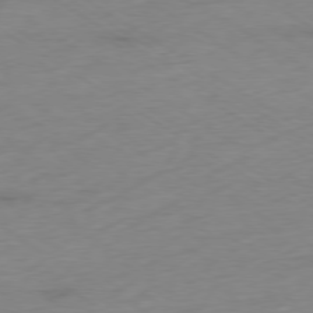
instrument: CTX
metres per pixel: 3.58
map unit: Ap
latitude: -78.5762
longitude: -57.9717
